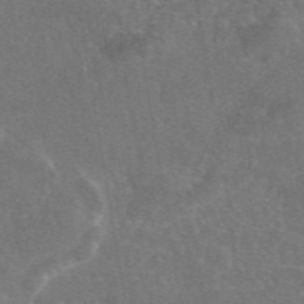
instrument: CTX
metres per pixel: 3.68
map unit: eAb
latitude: 47.2726
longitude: 109.4832
